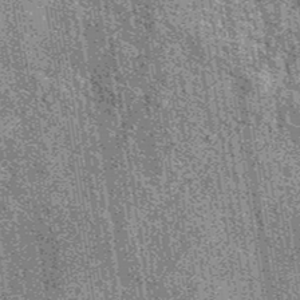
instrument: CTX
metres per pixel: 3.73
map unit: eAb
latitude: 39.0458
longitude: 107.1809
